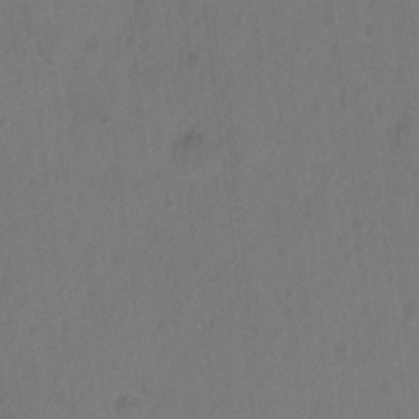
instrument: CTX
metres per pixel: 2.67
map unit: Hto
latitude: -12.1606
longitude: -39.2915
